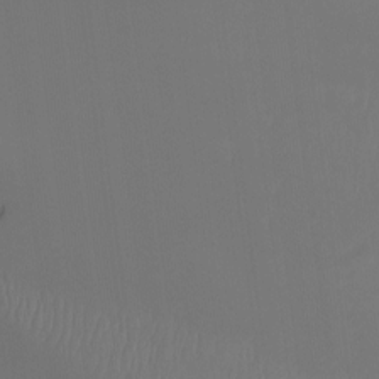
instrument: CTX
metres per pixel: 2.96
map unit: Hto
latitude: -7.8800
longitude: -47.2537
